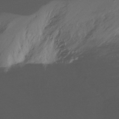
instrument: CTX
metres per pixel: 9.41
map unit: Ht
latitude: -16.5196
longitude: -44.9891
